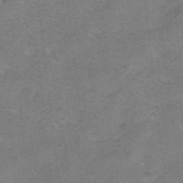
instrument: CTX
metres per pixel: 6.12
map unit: HNhu
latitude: -40.6707
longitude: 103.6911
